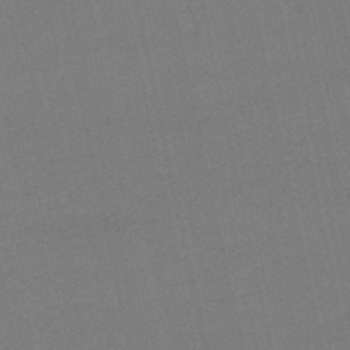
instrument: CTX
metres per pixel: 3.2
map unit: eHb
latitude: -49.6911
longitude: 73.3509
